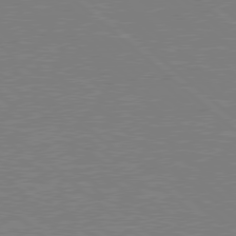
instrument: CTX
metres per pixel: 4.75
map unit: Hpe
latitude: 78.4601
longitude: -123.2159
